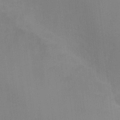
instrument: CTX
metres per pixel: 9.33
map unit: Ht
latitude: -3.0486
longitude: -17.4049
